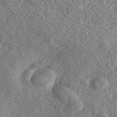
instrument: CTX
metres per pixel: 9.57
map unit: ANa
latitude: 42.6868
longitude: 55.1620
